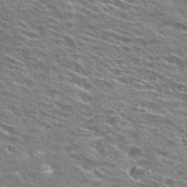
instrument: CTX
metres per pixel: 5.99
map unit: Hto
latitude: 28.5168
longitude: -46.1200
